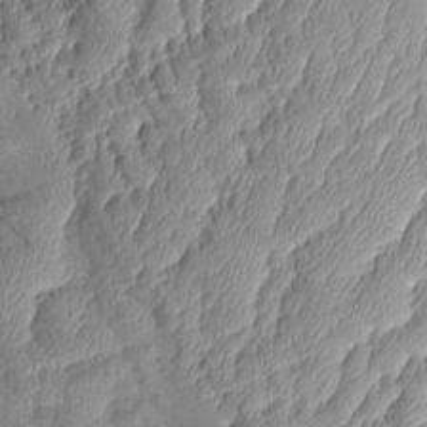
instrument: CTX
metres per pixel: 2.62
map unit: Aa
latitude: 9.3482
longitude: -128.8380
